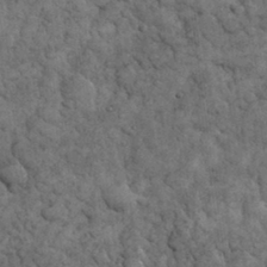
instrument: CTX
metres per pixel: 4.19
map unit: eHh
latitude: 33.1025
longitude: -67.7071
